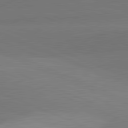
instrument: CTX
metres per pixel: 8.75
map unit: lApd
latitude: 81.8772
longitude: 149.7289
